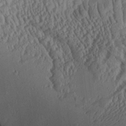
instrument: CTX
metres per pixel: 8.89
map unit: Aa
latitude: 24.8946
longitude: -135.4048
